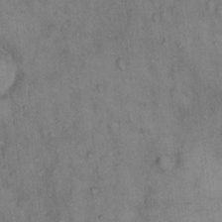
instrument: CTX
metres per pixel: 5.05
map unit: Hto
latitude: 11.3104
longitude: -60.9702
